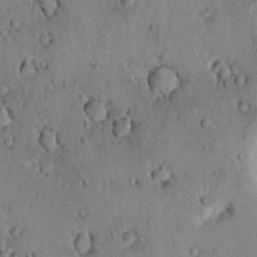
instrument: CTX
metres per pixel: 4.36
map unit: lAvf
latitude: 9.6505
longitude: 168.8974
